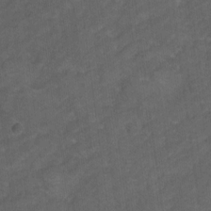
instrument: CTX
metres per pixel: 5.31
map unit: Hto
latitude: 5.1025
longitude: -36.2334
